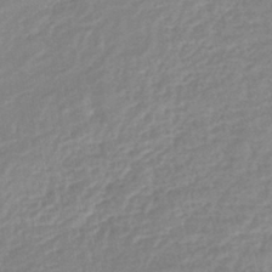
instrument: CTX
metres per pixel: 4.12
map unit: lHb
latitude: -41.6911
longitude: 75.2187
